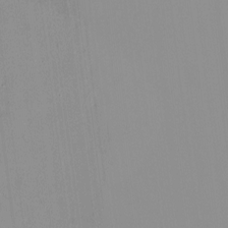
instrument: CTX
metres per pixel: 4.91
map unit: HNhu
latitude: -0.6708
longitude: -6.4412
